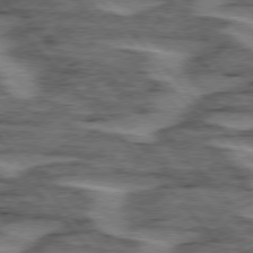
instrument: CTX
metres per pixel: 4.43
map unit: lApd
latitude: 76.0255
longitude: -77.2537
